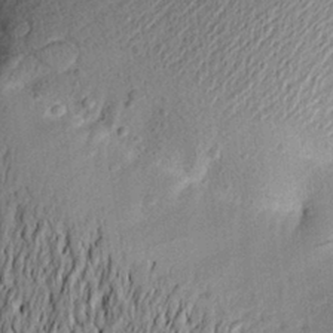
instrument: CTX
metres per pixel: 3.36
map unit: Aa
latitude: 22.6112
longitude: -149.3860
